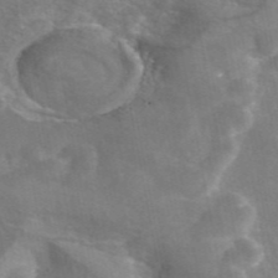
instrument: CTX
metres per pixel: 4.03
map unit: eAb
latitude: 45.8205
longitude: 120.1983
